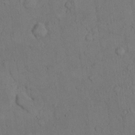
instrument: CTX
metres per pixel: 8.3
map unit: Hto
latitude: 7.8772
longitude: -60.2900
